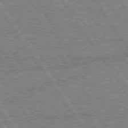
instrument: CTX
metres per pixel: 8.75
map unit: Hpe
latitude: 75.2726
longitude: -155.5749
